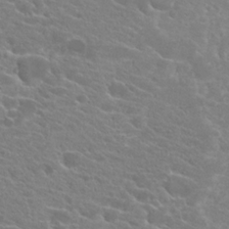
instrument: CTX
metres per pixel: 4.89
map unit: Hto
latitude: 21.9150
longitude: -39.2348
